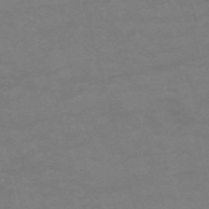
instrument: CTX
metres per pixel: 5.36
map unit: HNb
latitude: -55.3510
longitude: -40.3278
